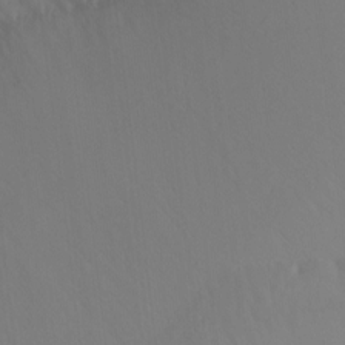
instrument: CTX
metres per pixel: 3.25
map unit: Ht
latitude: -15.1431
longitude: -50.5734
